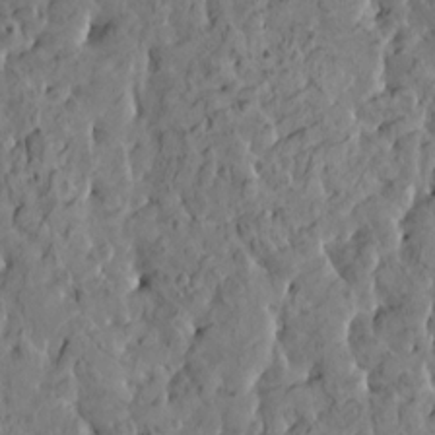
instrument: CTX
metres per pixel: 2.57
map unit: HNhu
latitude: 5.4993
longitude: -0.6679
